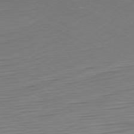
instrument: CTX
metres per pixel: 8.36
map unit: Ap
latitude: -76.5196
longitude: -76.4979
